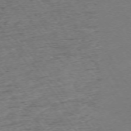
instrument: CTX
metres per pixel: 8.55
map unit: Ap
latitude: -73.8800
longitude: -86.4601
